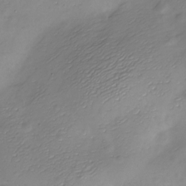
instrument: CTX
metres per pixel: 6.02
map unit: Nve
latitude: -21.8422
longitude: 107.1242
